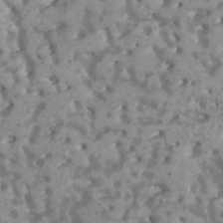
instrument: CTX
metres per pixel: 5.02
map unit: HNhu
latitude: 1.9906
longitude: 7.2943
